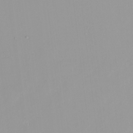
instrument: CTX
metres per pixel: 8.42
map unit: HNhu
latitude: -0.1606
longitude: -5.4237
